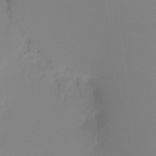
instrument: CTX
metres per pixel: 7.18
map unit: Ht
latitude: -16.4629
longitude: -48.9136
